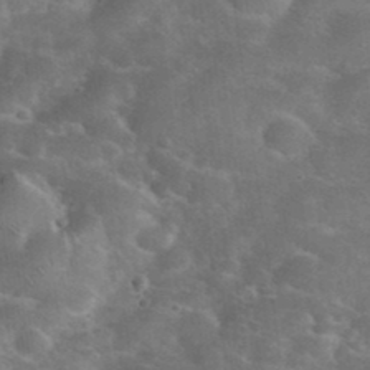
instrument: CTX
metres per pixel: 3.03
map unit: eHh
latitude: 37.1781
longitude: -64.8758
